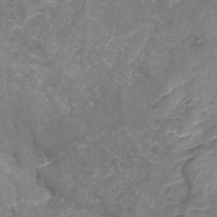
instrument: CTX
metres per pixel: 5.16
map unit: Nhu
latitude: -19.6533
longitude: -56.6490
